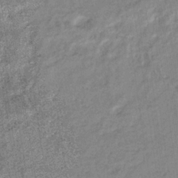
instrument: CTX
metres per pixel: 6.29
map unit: eHb
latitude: -35.8422
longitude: 76.9164
